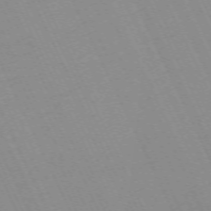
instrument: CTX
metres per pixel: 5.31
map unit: Hpe
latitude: -70.5385
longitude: 15.6722
